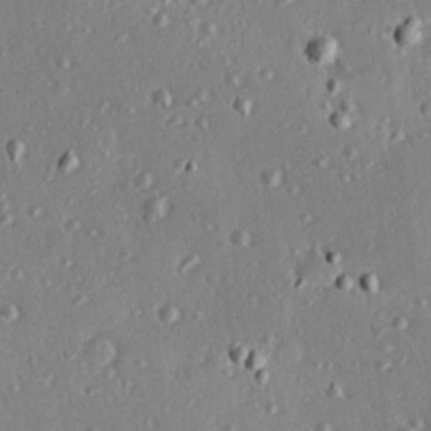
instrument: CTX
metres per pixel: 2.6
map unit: Hve
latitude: 26.5168
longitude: -93.1970
